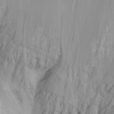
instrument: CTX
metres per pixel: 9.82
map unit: Nhu
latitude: -12.5952
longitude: -65.8206
